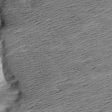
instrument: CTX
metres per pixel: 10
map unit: Aa
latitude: 7.9150
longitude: -140.0255
